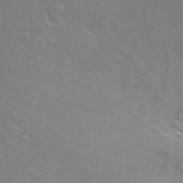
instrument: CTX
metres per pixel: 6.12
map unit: Hto
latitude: -6.5007
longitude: -35.1025
